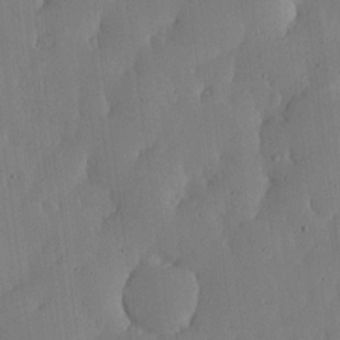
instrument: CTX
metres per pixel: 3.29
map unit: lHvf
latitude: 17.7261
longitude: -114.9513
